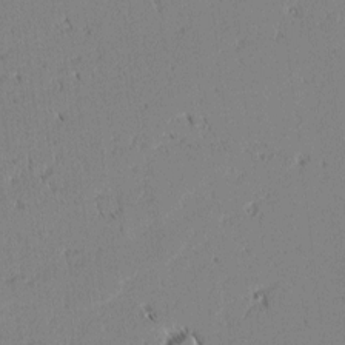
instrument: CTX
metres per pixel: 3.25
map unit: lAvf
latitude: 2.2522
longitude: -106.9703
